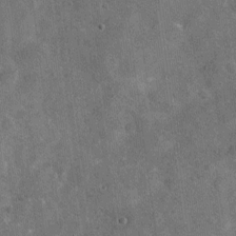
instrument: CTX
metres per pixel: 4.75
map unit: Nhu
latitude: -17.3510
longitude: -56.4223
